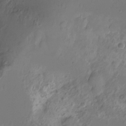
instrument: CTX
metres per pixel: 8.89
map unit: Ht
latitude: -9.8422
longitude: -35.7827
